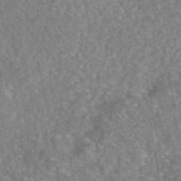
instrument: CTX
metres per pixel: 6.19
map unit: eAb
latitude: 45.5560
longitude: 107.4455
